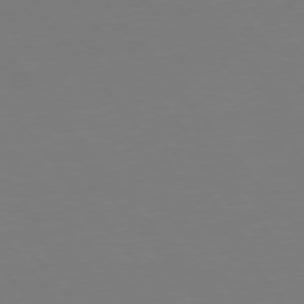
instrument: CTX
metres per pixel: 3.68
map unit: Hpe
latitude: 75.5182
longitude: -123.8394
